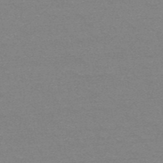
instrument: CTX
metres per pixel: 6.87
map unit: HNb
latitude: -52.1605
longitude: -43.5560
